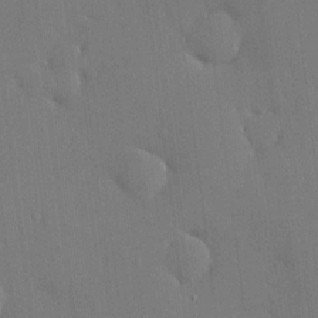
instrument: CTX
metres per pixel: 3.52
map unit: HNhu
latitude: 6.6113
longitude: 15.3132
